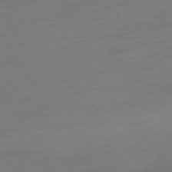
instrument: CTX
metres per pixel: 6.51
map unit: Ap
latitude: -75.8045
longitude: -71.1214
